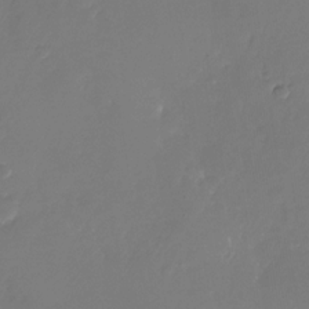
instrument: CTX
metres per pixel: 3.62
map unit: Nhu
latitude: -26.2928
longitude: -70.9891
